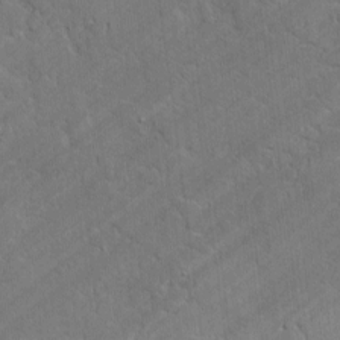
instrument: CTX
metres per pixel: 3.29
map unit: lAvf
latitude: -1.0109
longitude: -105.8773
